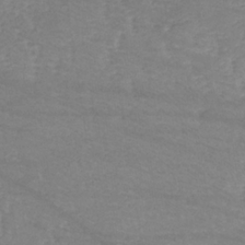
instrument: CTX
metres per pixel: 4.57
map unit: lHb
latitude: -34.3306
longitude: 71.2943
